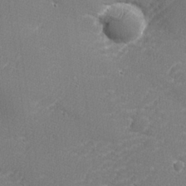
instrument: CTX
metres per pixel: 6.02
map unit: lHvf
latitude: 25.0647
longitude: 141.2754
